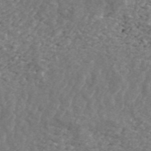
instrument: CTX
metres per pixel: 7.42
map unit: ANa
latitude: 44.5923
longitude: 23.7100
